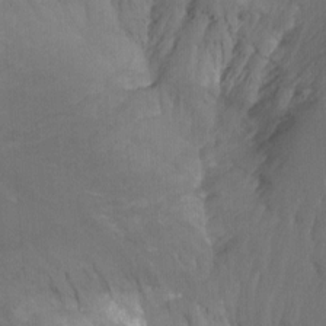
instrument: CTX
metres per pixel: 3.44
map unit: Nhu
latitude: -14.4818
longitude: -57.8583
